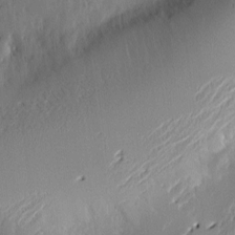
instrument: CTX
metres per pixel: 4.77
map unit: Nve
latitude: -9.4265
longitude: 173.1053
